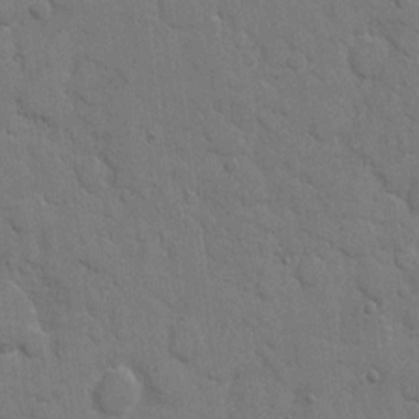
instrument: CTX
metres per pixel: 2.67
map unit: eHh
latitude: 8.9514
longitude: -67.7827
